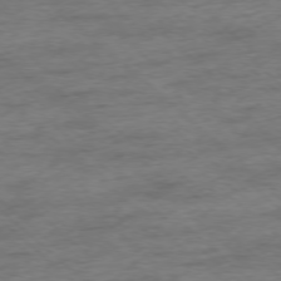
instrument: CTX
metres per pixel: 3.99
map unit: Ap
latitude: -77.2943
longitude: -93.1781
